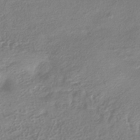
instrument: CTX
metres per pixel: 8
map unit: HNhu
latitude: -41.1809
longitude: 91.9367
